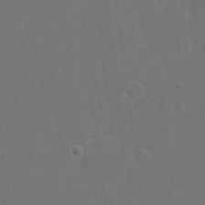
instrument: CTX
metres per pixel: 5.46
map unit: eHh
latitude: 16.4601
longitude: -72.3279
